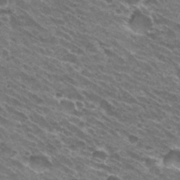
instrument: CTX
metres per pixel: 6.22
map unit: Hto
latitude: 30.8758
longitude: -43.5560
